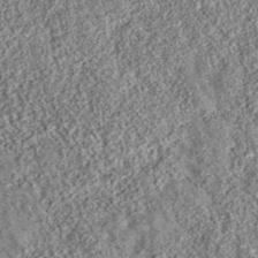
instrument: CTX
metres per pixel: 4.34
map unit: eAb
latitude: 36.5357
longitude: 108.3117
